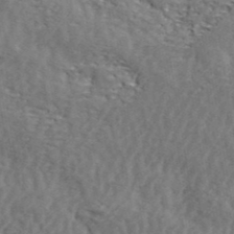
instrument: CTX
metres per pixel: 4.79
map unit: ANa
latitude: 41.1403
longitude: -87.2915
